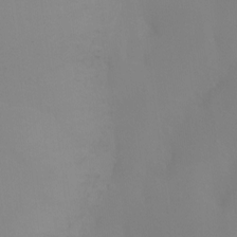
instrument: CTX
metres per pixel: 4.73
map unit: Ht
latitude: -6.8597
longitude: -27.8961
